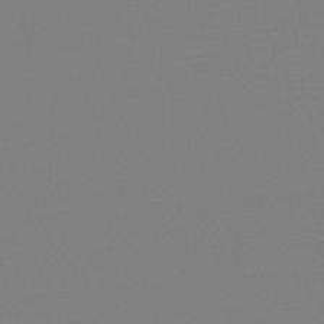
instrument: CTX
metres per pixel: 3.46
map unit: HNb
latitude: -45.9178
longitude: 56.2739
